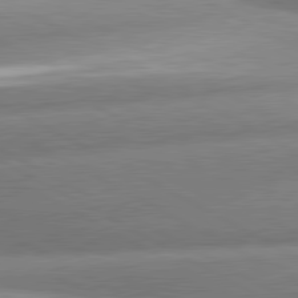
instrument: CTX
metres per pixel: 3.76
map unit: lApd
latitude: 80.8191
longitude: -163.3860
